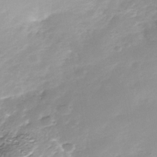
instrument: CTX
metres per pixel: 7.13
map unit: Nhe
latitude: -39.0487
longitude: -116.6868
